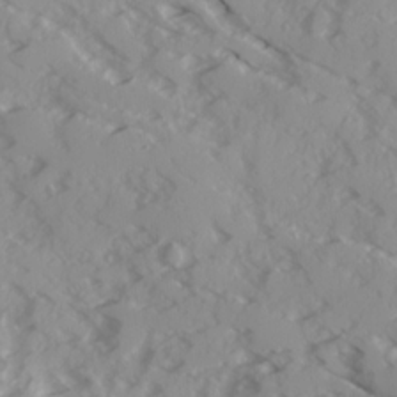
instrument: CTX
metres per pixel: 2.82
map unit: Ave
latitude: 16.3089
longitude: -129.4615
